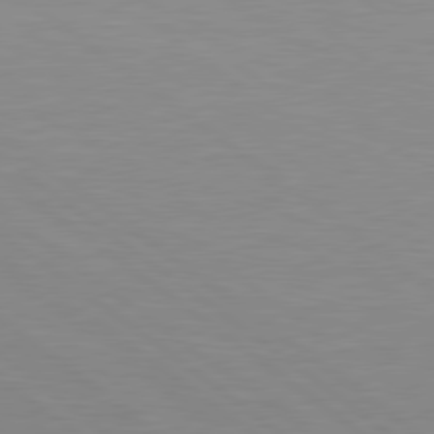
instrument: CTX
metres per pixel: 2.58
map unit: Hpe
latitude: 79.2537
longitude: -148.2900
